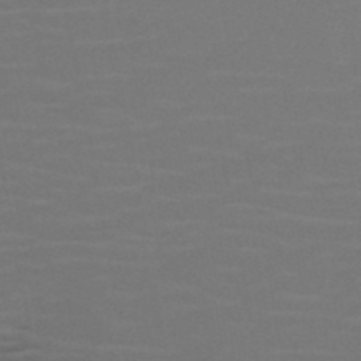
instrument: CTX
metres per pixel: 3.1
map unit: HNb
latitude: -50.4062
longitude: -46.2712
